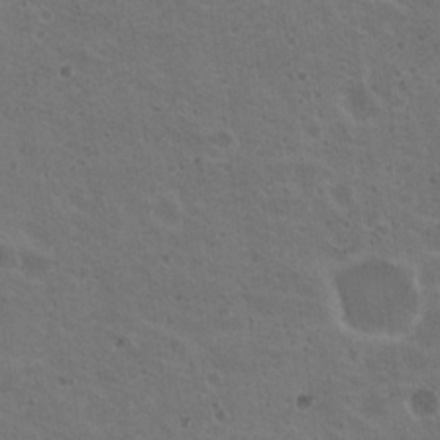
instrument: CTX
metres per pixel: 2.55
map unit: Nhu
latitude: 18.8569
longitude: -30.0444
